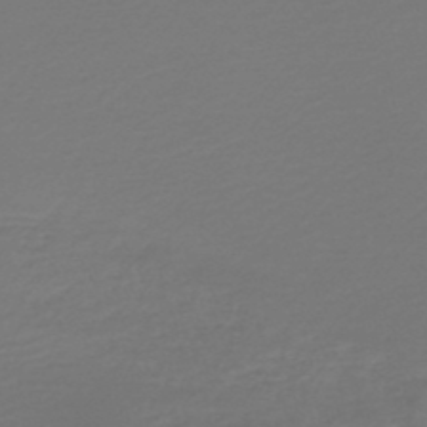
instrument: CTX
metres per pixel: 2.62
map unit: lHb
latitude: -47.9745
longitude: 66.3684
